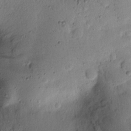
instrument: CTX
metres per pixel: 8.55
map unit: lAvf
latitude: 8.7057
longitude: 167.1809
